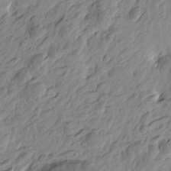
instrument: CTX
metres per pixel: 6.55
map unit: Htu
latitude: -4.1794
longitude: -179.8962
